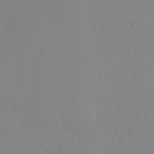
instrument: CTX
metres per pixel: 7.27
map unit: HNhu
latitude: 5.6127
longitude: 1.5588
